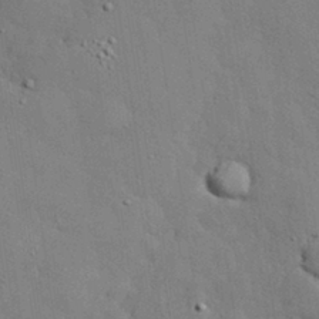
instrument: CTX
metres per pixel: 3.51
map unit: eHh
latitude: 30.5357
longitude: -82.9702
